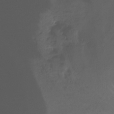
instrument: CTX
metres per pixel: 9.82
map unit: Ht
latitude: -12.6708
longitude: -50.4979
